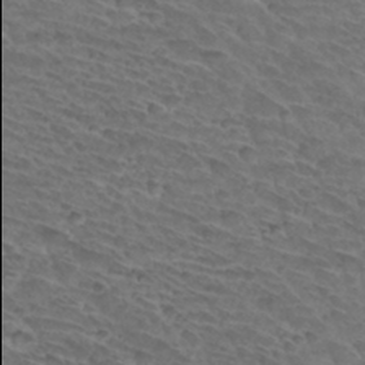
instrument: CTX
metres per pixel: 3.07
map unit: Hto
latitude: 32.8758
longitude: -45.9906
